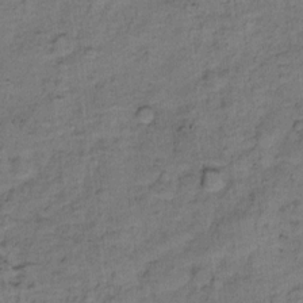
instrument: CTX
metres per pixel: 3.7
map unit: Ht
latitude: 8.8380
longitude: -38.6868
